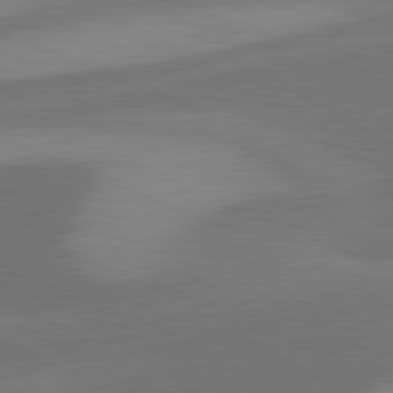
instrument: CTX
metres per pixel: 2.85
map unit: lApd
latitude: 81.4615
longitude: 124.3684
